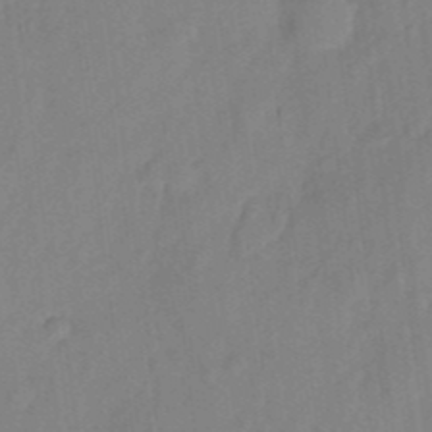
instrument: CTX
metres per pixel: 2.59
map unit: eHh
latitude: 4.0255
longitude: -73.7639
